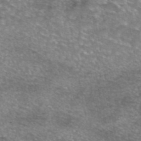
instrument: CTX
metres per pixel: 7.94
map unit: eAb
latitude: 45.5560
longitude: 103.6533
